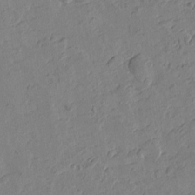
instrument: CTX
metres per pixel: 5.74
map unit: Htu
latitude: -3.4454
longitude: -176.1389
